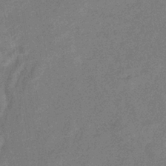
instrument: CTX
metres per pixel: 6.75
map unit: eHb
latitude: -38.1417
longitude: 77.2943
